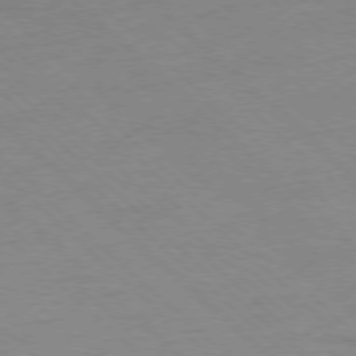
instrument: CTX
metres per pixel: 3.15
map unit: Ap
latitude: -78.0661
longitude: -85.3104
